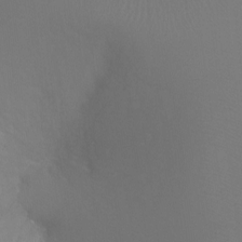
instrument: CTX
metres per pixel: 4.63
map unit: Ht
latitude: -9.9178
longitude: -37.6505
